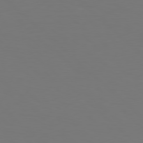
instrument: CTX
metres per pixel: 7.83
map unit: Hpe
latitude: 78.0444
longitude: -121.3671
